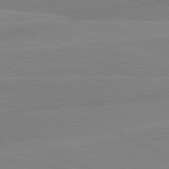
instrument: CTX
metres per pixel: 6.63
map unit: lApd
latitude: 81.6883
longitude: -173.5560
